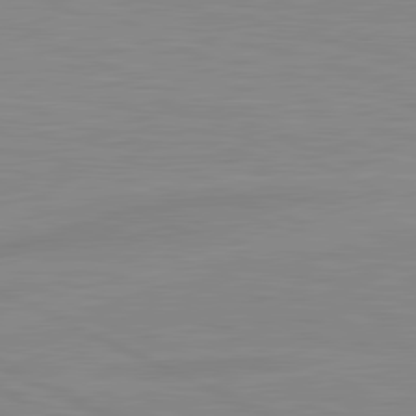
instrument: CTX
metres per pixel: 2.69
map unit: lApd
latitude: 81.4237
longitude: -172.3845
